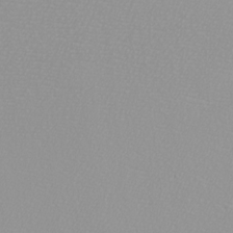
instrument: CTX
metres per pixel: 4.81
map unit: eHh
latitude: -8.3117
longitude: -70.7813
